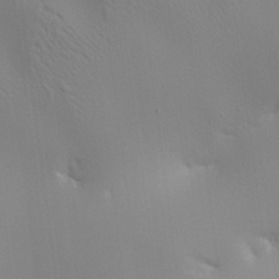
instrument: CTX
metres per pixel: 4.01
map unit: Aa
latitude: 21.4049
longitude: -142.5924
